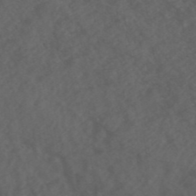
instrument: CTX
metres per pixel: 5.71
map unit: ANa
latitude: 43.0270
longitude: 24.5196
